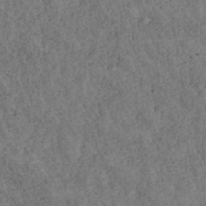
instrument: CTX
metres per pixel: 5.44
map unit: ANa
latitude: 40.0444
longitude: 18.1606
